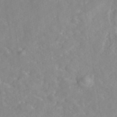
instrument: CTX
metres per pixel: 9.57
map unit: eAb
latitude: 45.7072
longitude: 127.0108
